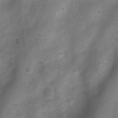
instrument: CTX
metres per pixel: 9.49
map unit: Nhu
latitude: 6.9892
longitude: -23.0647
